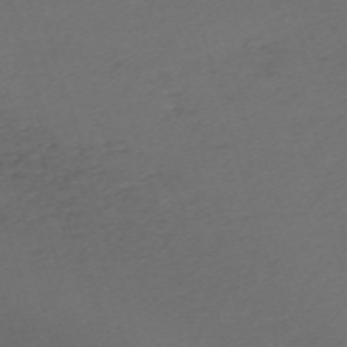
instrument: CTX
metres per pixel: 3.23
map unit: eHh
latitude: -61.3510
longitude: 51.1242
